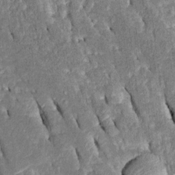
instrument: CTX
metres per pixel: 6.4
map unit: Htu
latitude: -0.3118
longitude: 149.7289
